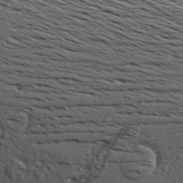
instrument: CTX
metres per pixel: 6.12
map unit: Aa
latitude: 23.0080
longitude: -143.7072
